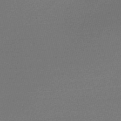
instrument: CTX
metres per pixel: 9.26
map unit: Nve
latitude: -56.5007
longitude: 61.3510
